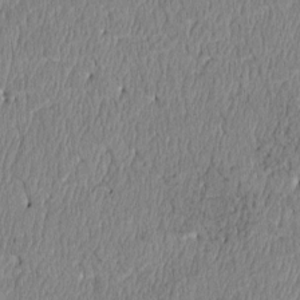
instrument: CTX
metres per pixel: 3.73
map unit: Htu
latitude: 4.1200
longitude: 151.0297
